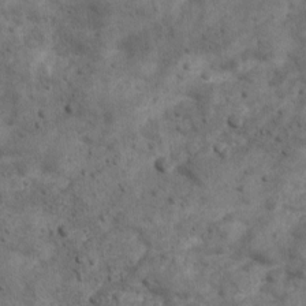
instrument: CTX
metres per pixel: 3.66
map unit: Ave
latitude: 17.1403
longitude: -133.5749
